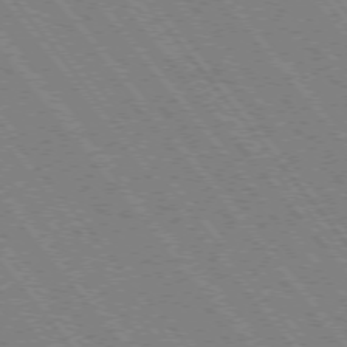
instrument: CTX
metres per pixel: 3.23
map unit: Hpe
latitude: -75.7856
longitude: -13.6883
